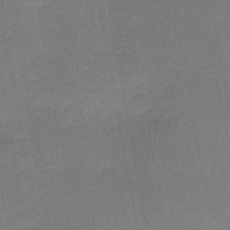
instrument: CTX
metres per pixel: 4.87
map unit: HNb
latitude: -47.9178
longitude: -39.3104
